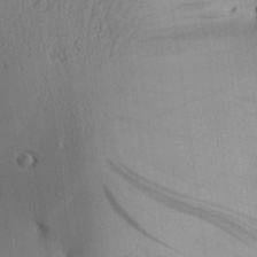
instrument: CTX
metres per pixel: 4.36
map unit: Aa
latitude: 26.5357
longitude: -134.4223
